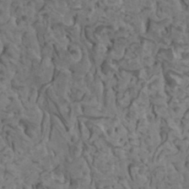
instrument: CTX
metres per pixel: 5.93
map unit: HNhu
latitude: 6.1389
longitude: -0.8380
